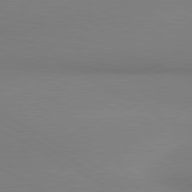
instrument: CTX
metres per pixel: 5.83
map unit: lApd
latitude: 80.8191
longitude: 146.8597
